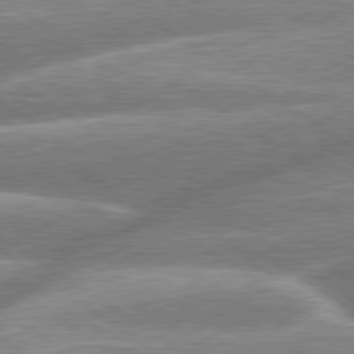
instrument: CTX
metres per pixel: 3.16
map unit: lApd
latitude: 79.7072
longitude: -159.5749
